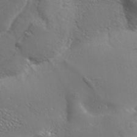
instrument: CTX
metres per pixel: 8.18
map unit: Aa
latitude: 33.8394
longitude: -134.5545
